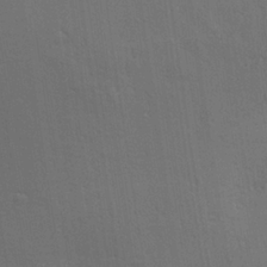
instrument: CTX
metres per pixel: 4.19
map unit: Aa
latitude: 27.8017
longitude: -139.2915
